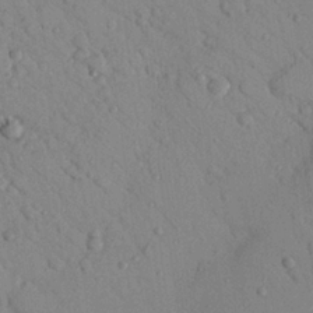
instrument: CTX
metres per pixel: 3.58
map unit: Nhu
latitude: 23.6883
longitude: -74.7813
